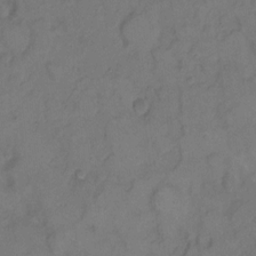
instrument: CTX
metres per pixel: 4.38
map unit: Hto
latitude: 7.1403
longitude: -61.4993
